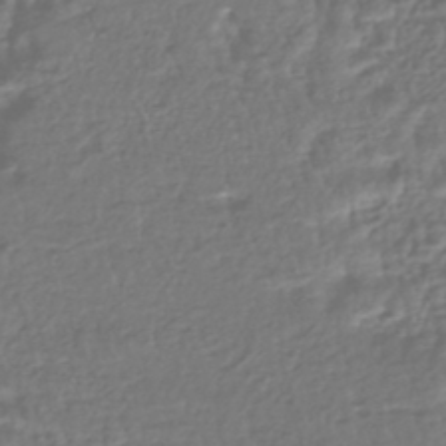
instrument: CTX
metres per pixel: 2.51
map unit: HNhu
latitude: -45.1809
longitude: 99.9556
